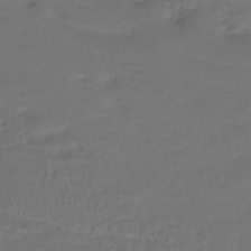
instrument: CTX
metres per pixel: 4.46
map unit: HNhu
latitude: -43.6154
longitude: 102.8030
